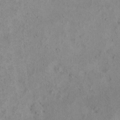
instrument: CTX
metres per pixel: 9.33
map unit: eHh
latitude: -0.0850
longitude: 18.3495
